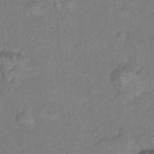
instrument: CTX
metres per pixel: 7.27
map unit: Hto
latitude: 7.7639
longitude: -37.3293
